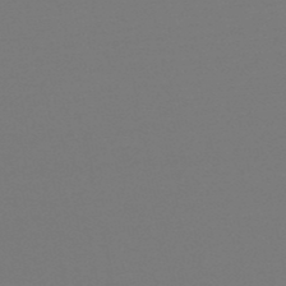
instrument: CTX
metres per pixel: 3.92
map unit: eHb
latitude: -49.9745
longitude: 77.7667
